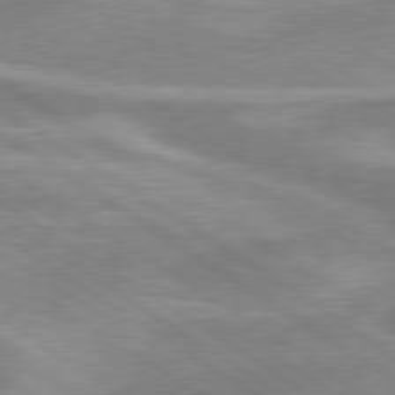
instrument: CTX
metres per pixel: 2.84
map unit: lApd
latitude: 80.0822
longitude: -176.7435
